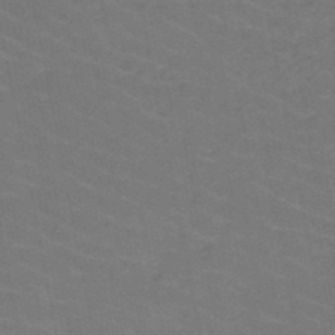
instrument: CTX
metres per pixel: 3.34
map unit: HNb
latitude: -49.8989
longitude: -52.6680
